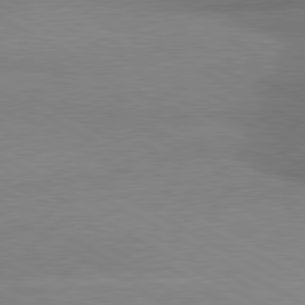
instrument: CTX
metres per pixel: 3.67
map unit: lApd
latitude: 80.4034
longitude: 165.6533
